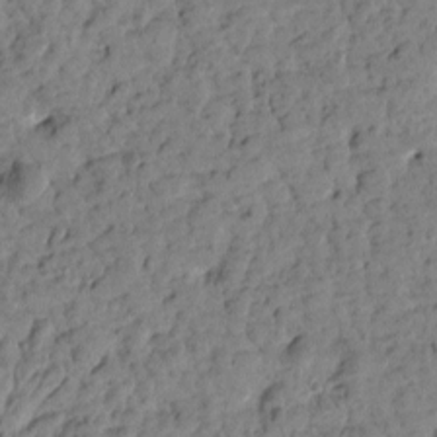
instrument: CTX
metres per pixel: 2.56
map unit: Htu
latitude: 1.6694
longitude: 179.7666
